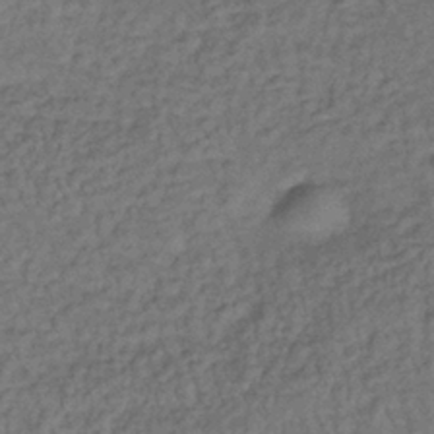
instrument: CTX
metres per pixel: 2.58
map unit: lHb
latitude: -35.8611
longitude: 65.8234
